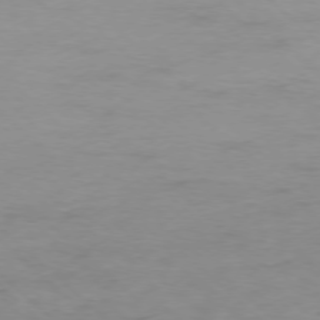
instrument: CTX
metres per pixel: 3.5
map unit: Ap
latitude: -77.5210
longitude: -91.3860
